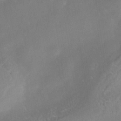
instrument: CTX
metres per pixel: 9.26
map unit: Nhe
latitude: -38.3684
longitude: -113.0836
